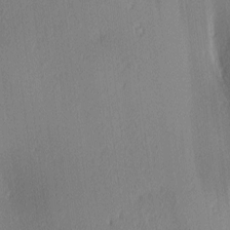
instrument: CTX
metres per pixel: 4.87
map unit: lAa
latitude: 2.9324
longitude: -115.6693
